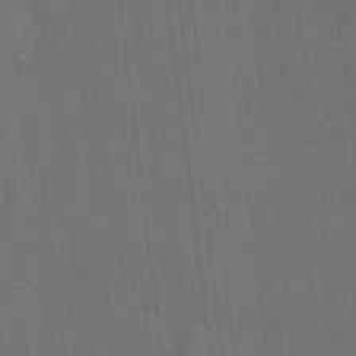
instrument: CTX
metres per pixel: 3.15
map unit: Hto
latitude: 4.7246
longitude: -31.8206
